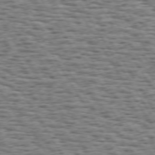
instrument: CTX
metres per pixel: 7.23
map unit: Hpe
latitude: 73.1593
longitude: -131.7072
